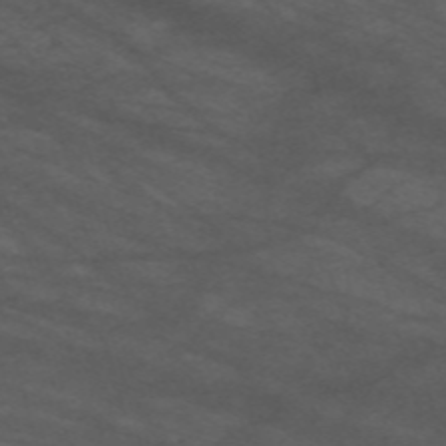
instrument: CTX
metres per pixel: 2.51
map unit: Nve
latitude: -59.8989
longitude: 61.3888
